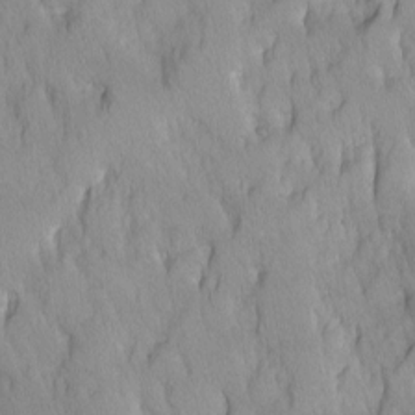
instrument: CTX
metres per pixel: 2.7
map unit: Ave
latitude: -10.7463
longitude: -118.1389
